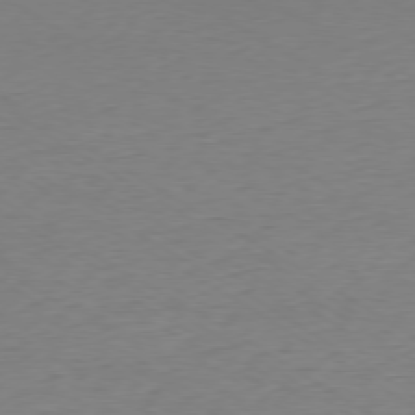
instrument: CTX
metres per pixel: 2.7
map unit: Ap
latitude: -78.2739
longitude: -58.4979
